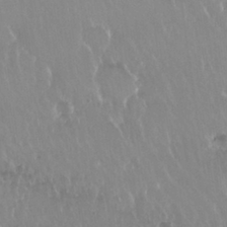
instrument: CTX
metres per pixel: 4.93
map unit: Nhu
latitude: 29.7260
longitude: -56.8757
